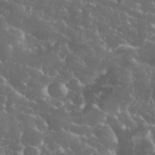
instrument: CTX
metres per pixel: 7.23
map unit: eHh
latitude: 34.1577
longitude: -62.2523
